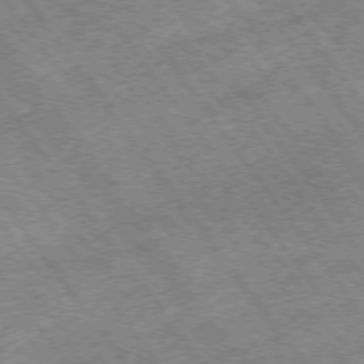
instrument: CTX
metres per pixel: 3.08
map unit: Hpe
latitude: -75.2754
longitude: -19.3103
